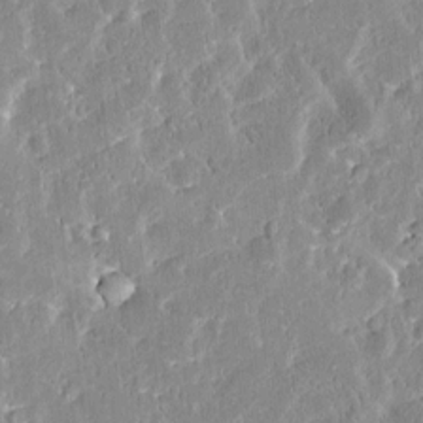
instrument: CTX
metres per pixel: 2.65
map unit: Htu
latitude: -2.5573
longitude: 174.8785
